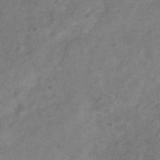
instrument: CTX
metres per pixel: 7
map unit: Hve
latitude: -33.1620
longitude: 89.5588
